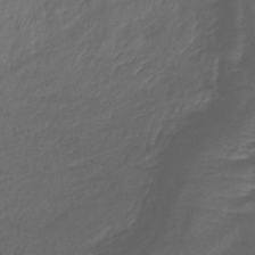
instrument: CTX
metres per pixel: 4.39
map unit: lHb
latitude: -39.3699
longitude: 75.1243
